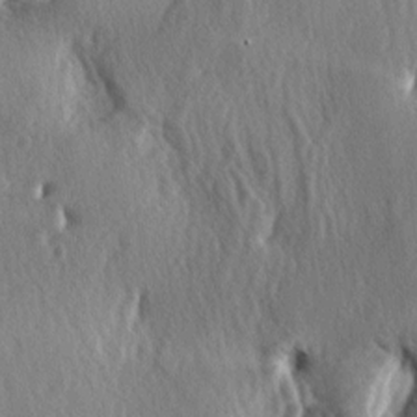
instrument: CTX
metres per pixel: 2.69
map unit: lAa
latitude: -5.1809
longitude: -124.5546
